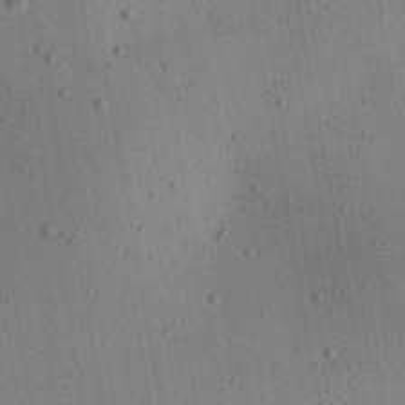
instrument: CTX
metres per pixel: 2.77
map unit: Aa
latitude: 22.1956
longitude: -143.0836
